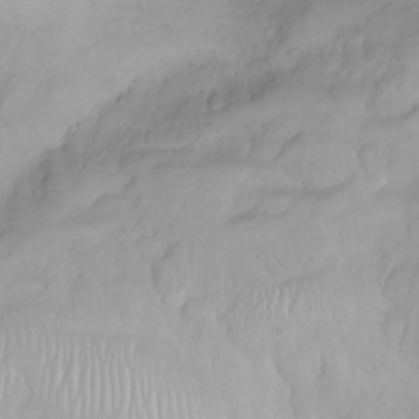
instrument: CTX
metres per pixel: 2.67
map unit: Nhu
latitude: -4.9541
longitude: -79.9150
